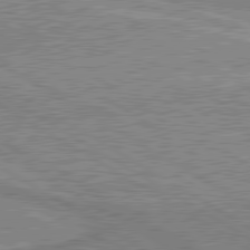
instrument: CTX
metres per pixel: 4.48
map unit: lApd
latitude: 80.6868
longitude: 143.6155
